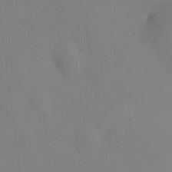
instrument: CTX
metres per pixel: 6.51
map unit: HNhu
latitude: 9.2915
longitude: 10.5007
